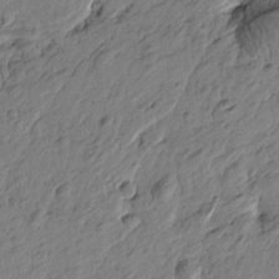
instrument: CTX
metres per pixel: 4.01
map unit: Htu
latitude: -2.3873
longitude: -179.0270
